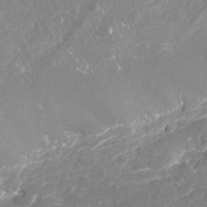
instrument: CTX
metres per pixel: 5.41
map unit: Nhu
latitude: -18.5385
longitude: -57.7638
